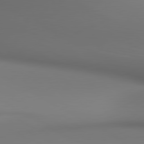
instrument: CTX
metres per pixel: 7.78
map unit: lApd
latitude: 80.5924
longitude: 136.9163
